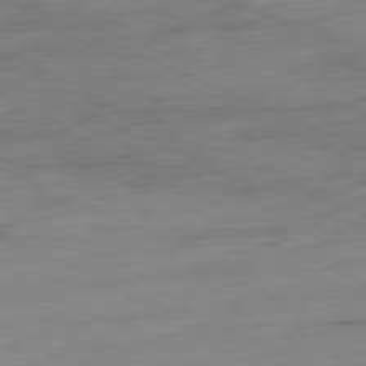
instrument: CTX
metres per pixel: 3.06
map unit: Ap
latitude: -80.5196
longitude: -92.0444
